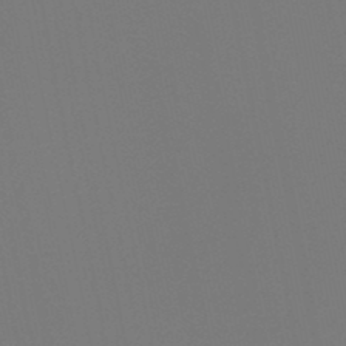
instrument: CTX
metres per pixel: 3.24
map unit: HNb
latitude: -47.2187
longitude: -42.8569
